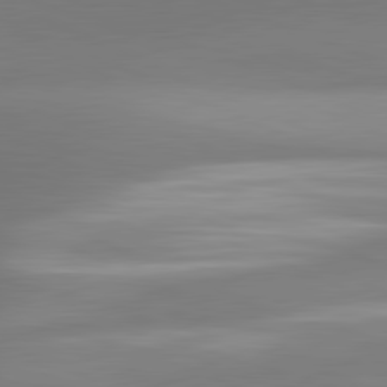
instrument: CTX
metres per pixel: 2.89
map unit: lApd
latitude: 81.4426
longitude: 142.2739
